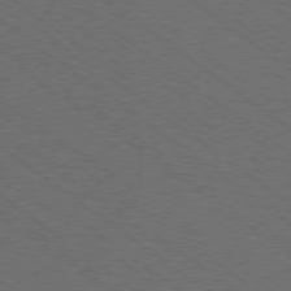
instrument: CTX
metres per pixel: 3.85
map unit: Ap
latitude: -79.5588
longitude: -64.6301
